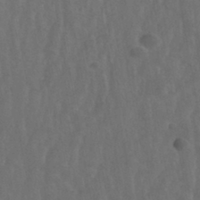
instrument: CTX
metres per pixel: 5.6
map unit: ANa
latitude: -39.1053
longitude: 97.2754
